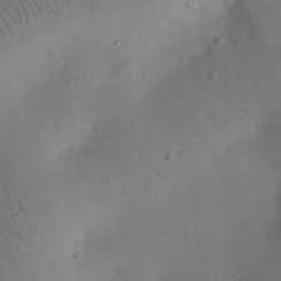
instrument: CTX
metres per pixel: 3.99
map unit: eHh
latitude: 25.2348
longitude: -69.2915
